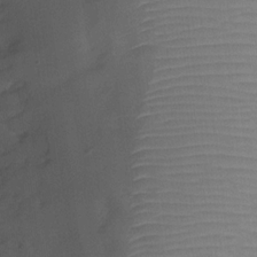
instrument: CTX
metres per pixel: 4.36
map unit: Ht
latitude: -6.0472
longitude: -29.2537
